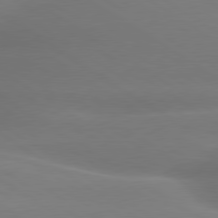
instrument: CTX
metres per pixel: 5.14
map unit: lApd
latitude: 79.8773
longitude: -134.8758
